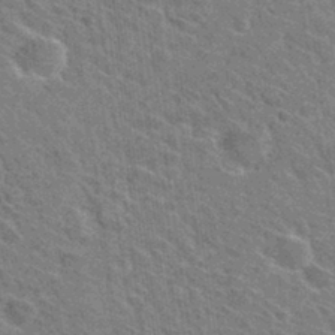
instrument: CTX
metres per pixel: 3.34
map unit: Hto
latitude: 31.4049
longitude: -44.7435
